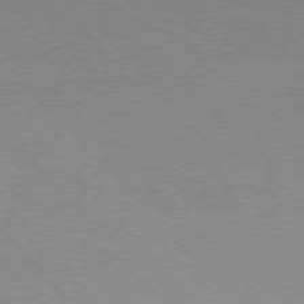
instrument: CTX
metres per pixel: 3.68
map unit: Hpe
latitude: 75.8394
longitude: -146.0444
